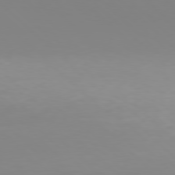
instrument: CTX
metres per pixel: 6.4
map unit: Hpe
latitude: 77.4993
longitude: -132.5924
